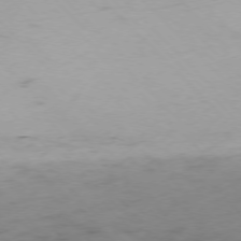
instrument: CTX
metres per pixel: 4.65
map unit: Ap
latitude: -77.0297
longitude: -65.0647
